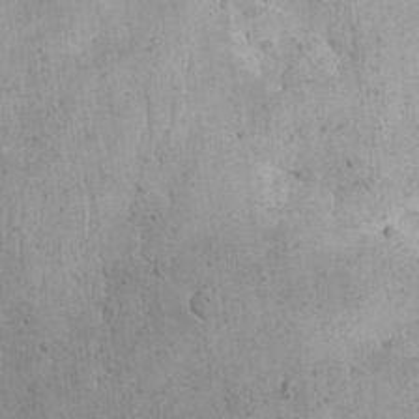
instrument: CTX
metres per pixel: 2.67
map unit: eHh
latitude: 23.2726
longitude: -67.2159
